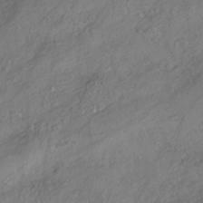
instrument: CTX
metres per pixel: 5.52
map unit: HNhu
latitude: -41.5399
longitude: 107.5777
